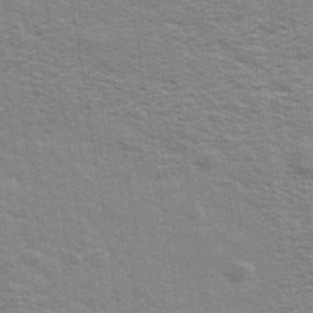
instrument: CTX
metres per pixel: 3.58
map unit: Ave
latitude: 38.8569
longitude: -108.7435
